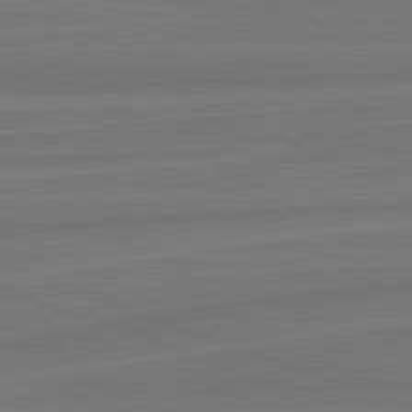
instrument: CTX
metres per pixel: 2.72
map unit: lApd
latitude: 82.2900
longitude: -175.0647
